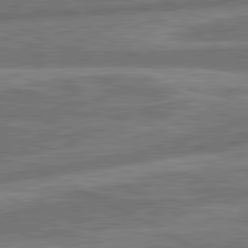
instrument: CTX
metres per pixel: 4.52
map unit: lApd
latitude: 81.1403
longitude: -166.3845
